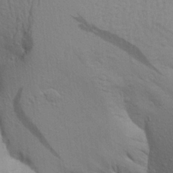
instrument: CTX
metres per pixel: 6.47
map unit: Aa
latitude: 21.4427
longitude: -148.2711
